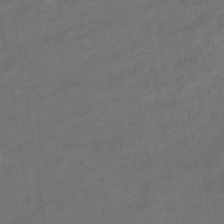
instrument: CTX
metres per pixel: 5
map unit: eHb
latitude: -36.1605
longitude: 78.0850
